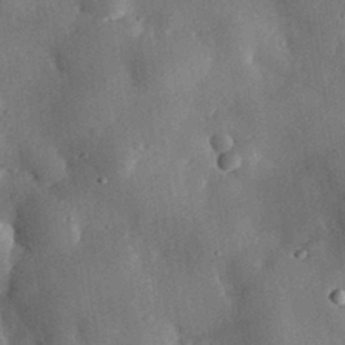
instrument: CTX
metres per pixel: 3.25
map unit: eHh
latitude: 30.5735
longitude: -80.2711
